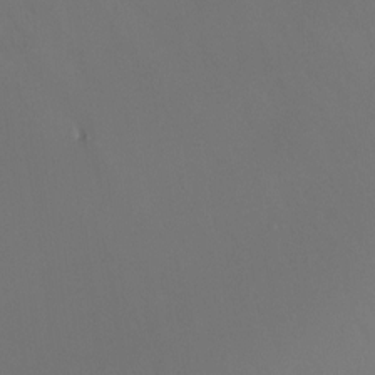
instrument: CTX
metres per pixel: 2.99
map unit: Ht
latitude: -9.3698
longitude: -31.9528
